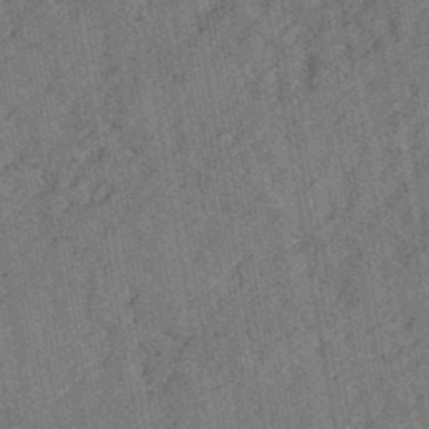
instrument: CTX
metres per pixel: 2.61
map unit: HNb
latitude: -44.0283
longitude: -37.8961
